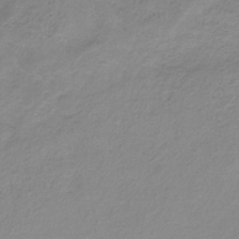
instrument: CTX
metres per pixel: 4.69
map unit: HNb
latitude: -31.9178
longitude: 62.9352
